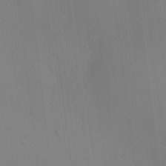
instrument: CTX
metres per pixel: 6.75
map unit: HNhu
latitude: 13.0837
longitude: 11.8422
